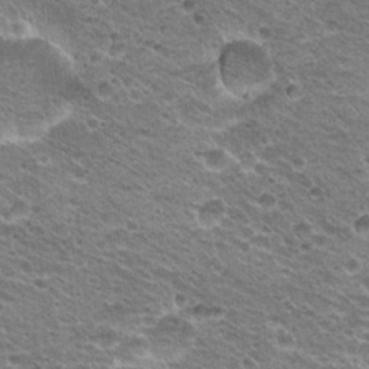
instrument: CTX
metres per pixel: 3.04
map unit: Hto
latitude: 20.7058
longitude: -32.7813
